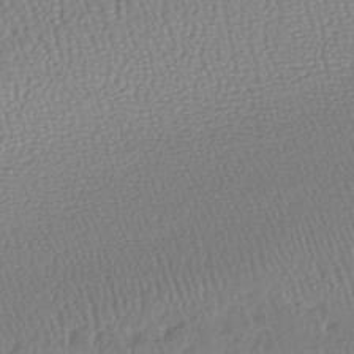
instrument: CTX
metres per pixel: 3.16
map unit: lHb
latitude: -38.9920
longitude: 68.2361
